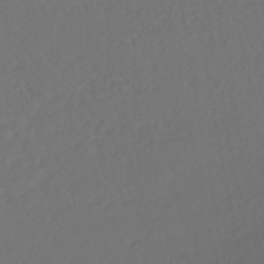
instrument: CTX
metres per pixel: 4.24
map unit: HNhu
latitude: -45.6344
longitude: 103.4454
